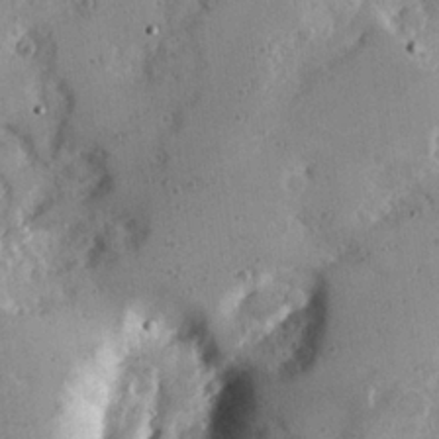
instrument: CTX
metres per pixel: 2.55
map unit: Hve
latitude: 25.6316
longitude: -93.3103
